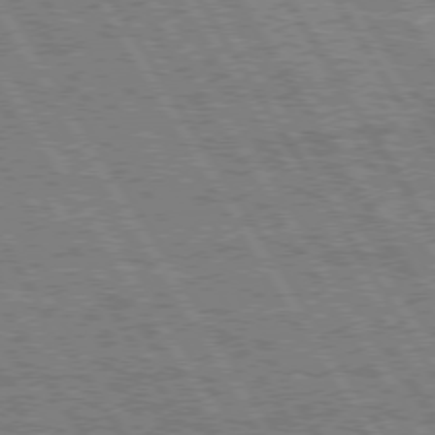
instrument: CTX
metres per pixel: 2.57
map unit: Hpe
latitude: 74.9514
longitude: -154.7624
